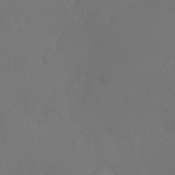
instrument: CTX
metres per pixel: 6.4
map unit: Aa
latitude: -7.5588
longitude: -72.3090
